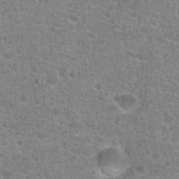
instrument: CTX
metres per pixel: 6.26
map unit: Hto
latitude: 20.0633
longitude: -42.7624
